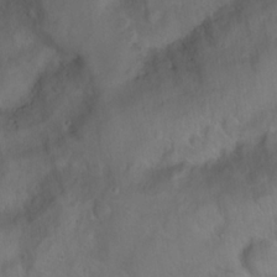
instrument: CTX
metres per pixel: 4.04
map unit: Nhu
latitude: 23.5749
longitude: -62.5924
